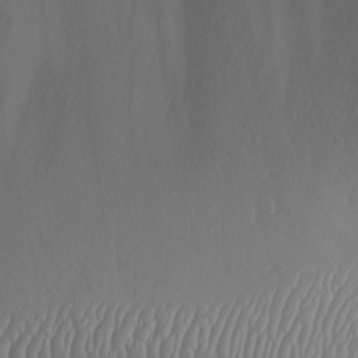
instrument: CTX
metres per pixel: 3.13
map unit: Nhu
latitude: -8.0472
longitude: -85.4049
